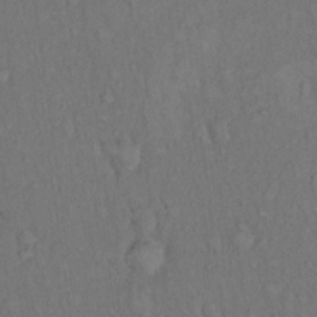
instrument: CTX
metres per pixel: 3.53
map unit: Hto
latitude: 14.5924
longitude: -61.7449
